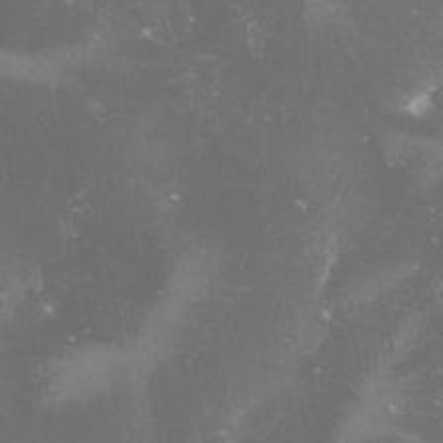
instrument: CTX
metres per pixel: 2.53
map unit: lHvf
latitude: -14.3307
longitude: -99.5749
